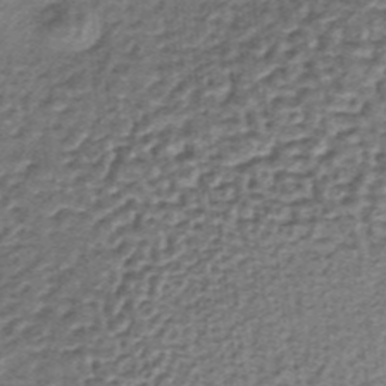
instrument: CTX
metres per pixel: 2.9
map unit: lHb
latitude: -36.0094
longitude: 60.2739
